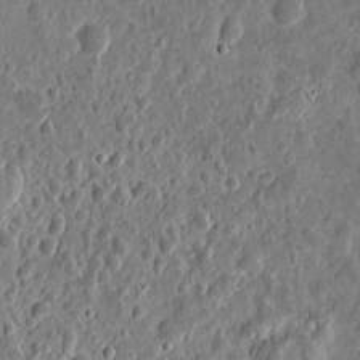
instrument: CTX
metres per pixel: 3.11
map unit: eHh
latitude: 9.6505
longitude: -73.5372
